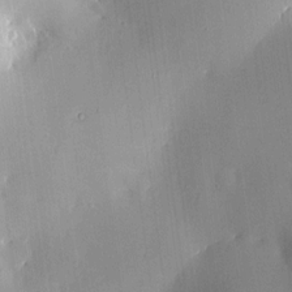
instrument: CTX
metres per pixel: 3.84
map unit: HNhu
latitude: 6.2334
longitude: 14.8219
